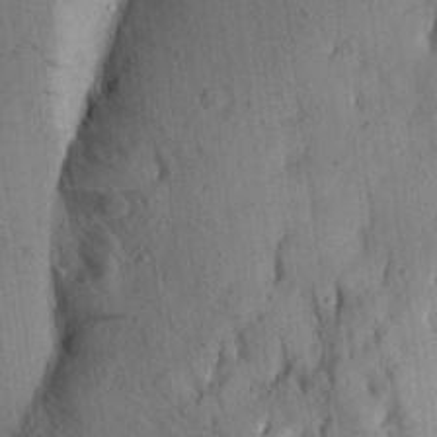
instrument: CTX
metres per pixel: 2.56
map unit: Aa
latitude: 15.8962
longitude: -146.8947
